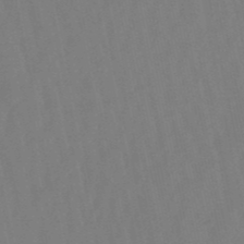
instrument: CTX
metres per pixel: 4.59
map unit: lHb
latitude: -49.9745
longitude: 71.5399
